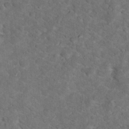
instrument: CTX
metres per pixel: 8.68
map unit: Hto
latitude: 17.6127
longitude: -37.9150
